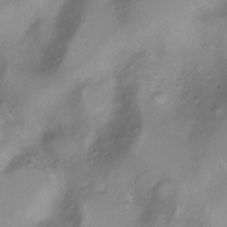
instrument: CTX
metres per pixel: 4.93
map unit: Nhu
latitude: -8.2550
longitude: -72.6868
